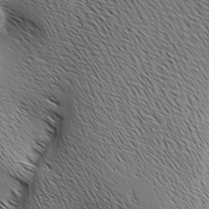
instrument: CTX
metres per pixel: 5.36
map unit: Ave
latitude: 1.4048
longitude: -115.1403
